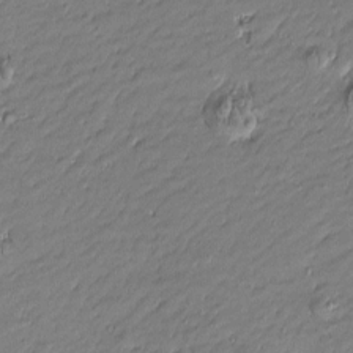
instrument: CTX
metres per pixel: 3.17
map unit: Htu
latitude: -5.4832
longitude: 176.9353
